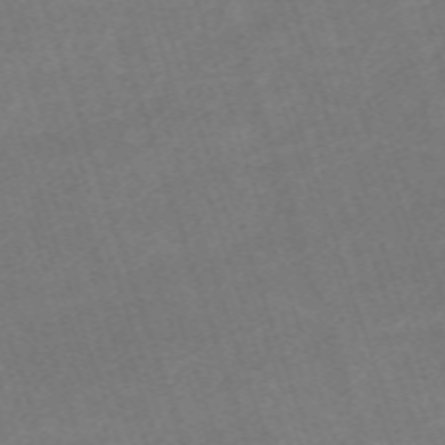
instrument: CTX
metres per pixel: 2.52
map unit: eHh
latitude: -63.8044
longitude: 50.1228
